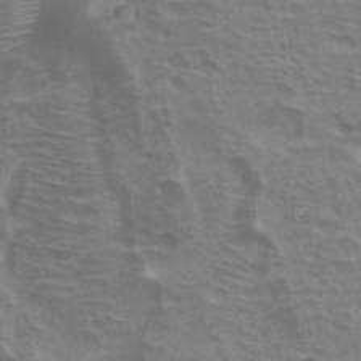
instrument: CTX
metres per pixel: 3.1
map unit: Hto
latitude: 34.0633
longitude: -40.6868
